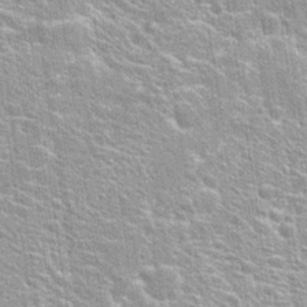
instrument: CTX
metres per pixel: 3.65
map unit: Hto
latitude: 24.2711
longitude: -43.3671
